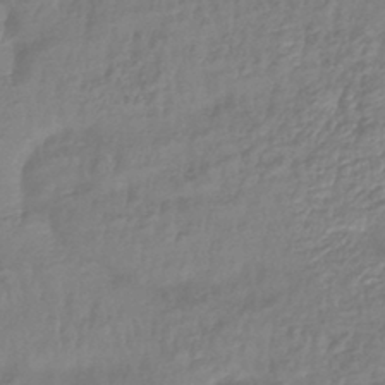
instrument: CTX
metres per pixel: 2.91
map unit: eHb
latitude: -41.6911
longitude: 81.8045
